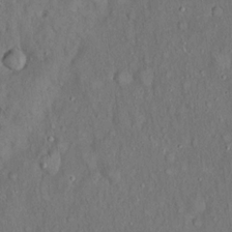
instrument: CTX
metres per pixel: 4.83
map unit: Hto
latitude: 18.1200
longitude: -60.7624
